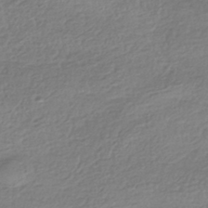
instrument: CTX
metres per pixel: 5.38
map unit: HNhu
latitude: -42.4251
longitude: 97.8234
